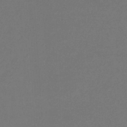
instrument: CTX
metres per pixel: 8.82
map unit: eHb
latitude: -32.2929
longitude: 69.4076
